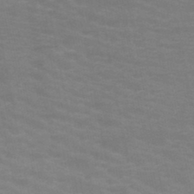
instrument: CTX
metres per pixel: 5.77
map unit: HNb
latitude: -47.5021
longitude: -47.2348
